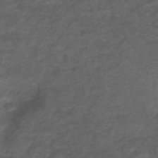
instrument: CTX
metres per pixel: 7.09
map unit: ANa
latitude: 39.3671
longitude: 23.2376
